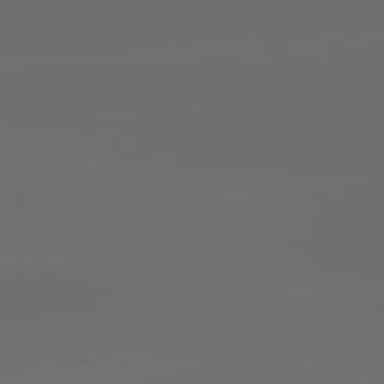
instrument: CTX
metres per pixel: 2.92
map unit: lApd
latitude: 83.7449
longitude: -130.4979
